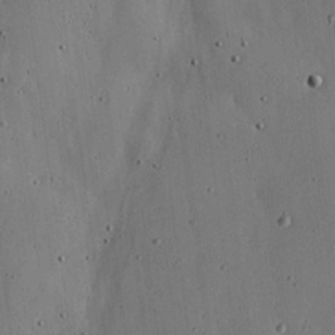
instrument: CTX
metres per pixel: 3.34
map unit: lHvf
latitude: 18.6868
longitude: -113.9717
